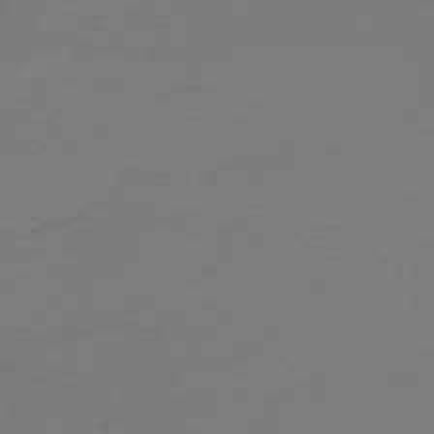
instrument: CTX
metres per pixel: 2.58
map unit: HNb
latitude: -46.6140
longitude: 53.5777
